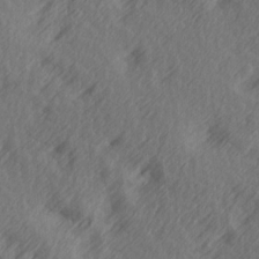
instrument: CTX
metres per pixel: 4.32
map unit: Ave
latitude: 14.1389
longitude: -105.9528
